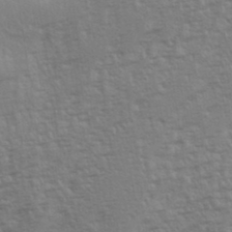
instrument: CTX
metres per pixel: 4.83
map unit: eHh
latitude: 35.0647
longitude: -133.2159
